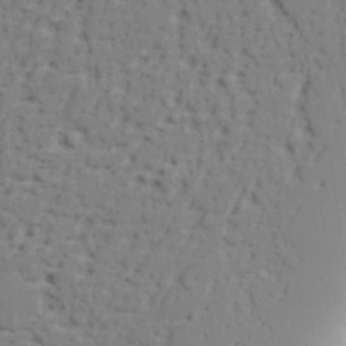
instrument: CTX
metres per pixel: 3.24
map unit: lAvf
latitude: 27.2537
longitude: -108.4790
